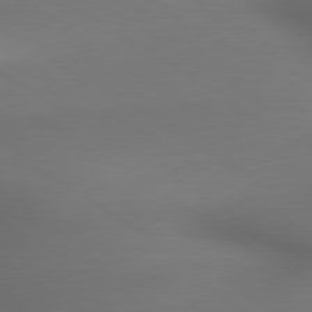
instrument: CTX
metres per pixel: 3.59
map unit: lApd
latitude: 79.6694
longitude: -175.3293
